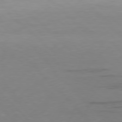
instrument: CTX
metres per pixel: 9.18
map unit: Hpe
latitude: 77.5182
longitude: -124.7813
